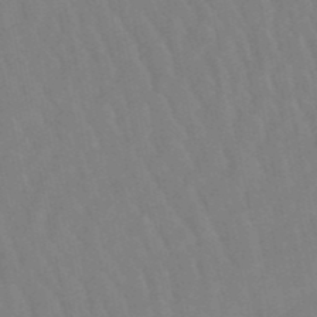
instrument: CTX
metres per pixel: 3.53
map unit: lHb
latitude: -49.7289
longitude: 70.8975
